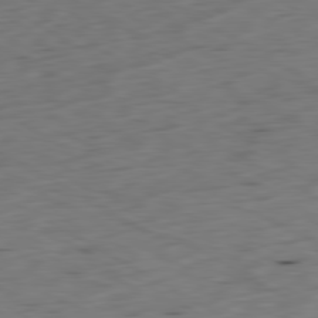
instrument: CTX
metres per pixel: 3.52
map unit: Ap
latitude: -80.5007
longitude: -71.4993
